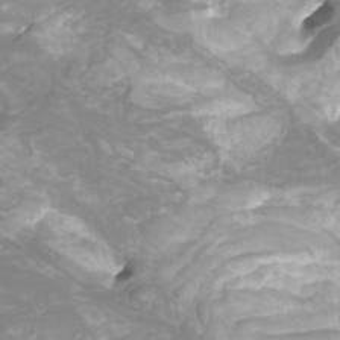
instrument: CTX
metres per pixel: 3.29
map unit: Htu
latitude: -10.8219
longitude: -74.5357
